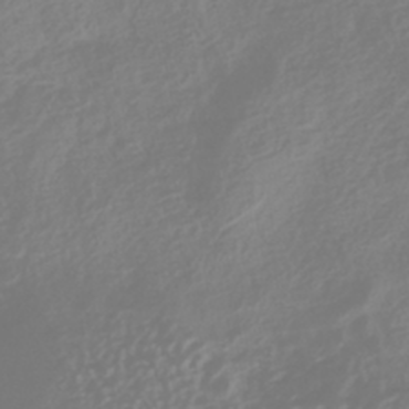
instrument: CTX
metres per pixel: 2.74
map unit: HNhu
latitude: -41.6344
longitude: 100.6329
